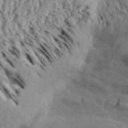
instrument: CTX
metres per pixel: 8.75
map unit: Aa
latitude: 32.5168
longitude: -136.1389
